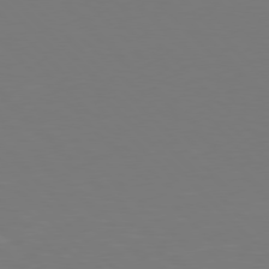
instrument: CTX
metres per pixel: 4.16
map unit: Hpe
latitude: 77.0269
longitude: -167.9339
